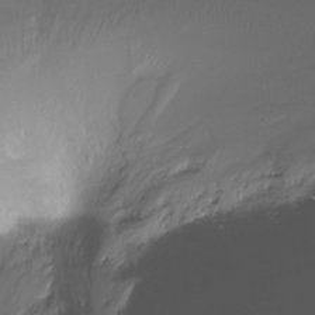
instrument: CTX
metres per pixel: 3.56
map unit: Ht
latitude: -16.5007
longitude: -46.3845
